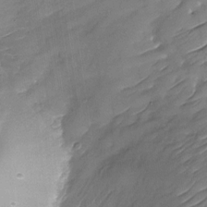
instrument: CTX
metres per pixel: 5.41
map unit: Nhu
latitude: -30.0661
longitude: -73.4427
